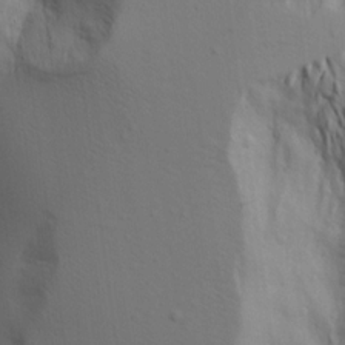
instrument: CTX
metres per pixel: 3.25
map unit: Aa
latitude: 17.3671
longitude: -124.8191
